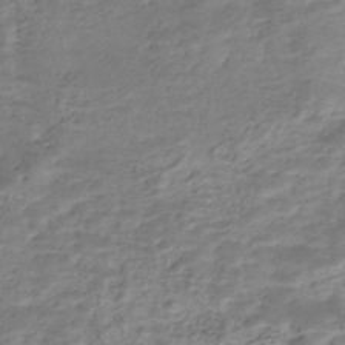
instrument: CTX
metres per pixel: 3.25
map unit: Nhe
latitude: -47.7666
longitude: -171.1403
